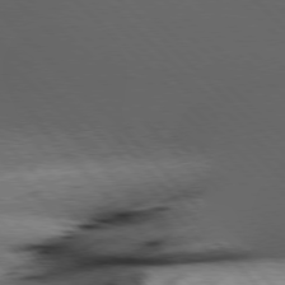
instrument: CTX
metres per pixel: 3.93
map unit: Hpe
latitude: 77.1214
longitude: -126.0444
